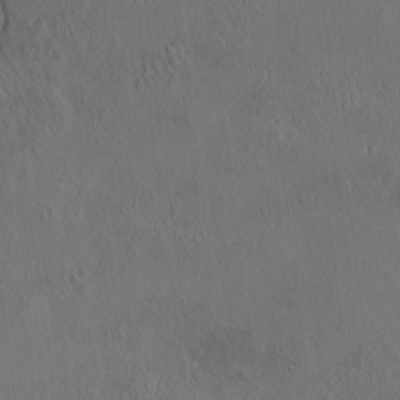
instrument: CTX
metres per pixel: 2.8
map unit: HNhu
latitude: 5.7639
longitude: 13.1053
